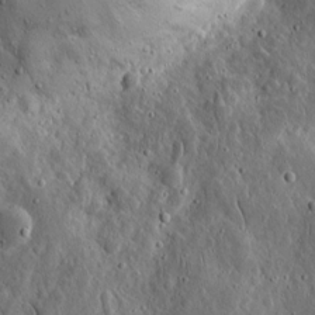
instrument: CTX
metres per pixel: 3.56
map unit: eHh
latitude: 10.7624
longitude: -73.6694
